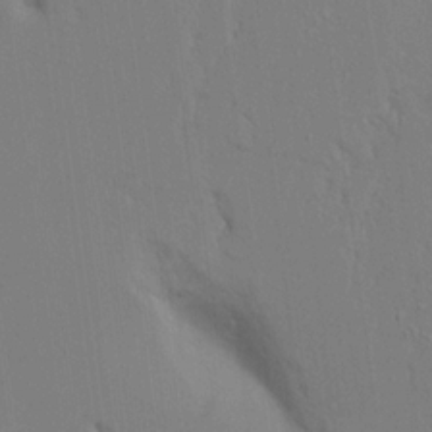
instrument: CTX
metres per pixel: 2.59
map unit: Aa
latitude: 16.7057
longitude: -148.9514
